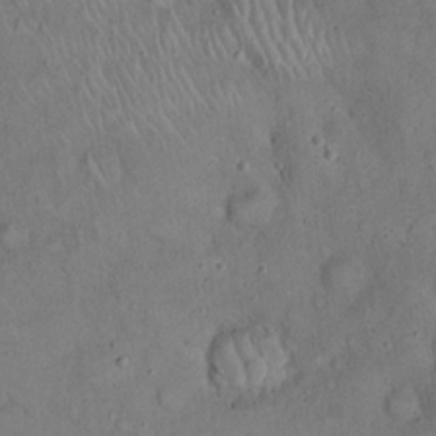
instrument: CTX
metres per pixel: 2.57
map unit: eHh
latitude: 20.2523
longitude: -59.7828
